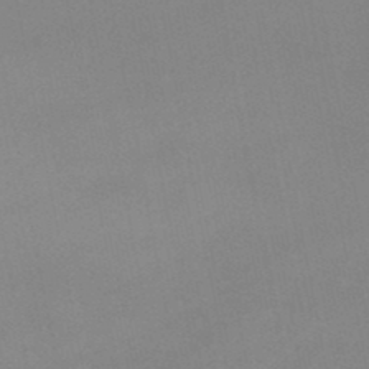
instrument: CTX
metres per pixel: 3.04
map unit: lHb
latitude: -48.6897
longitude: 76.8219
